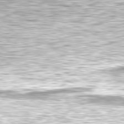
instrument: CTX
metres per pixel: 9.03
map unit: Hpe
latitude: -81.0487
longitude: 19.1809
